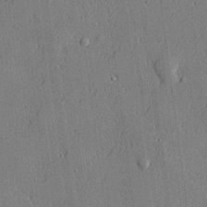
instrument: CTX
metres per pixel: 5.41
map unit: lHvf
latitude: 21.2159
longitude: 144.0661
